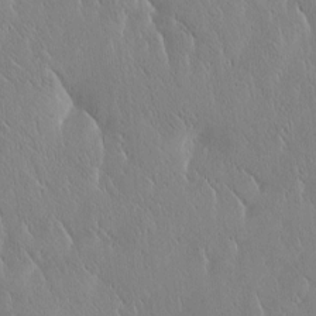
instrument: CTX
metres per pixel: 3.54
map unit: Htu
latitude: -1.5022
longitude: 175.1053
